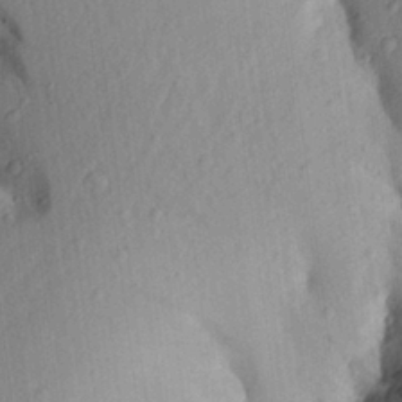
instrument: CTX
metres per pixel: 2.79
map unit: Aa
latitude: 24.9702
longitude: -150.2333
